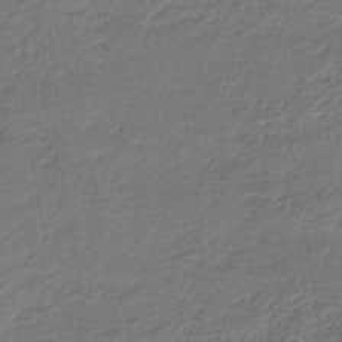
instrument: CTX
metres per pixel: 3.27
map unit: lHb
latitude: -38.0094
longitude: 71.0109
